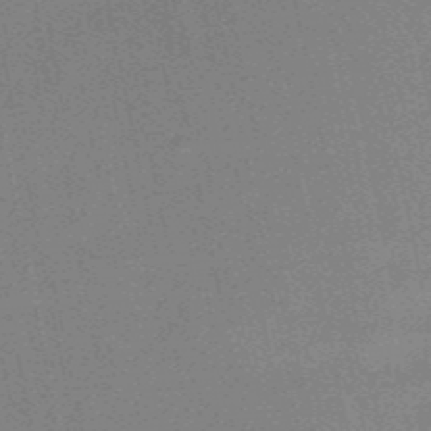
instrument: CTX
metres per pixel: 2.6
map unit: HNb
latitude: -53.1431
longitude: -47.5371
